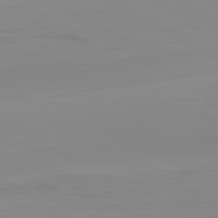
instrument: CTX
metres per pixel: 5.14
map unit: lApd
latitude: 80.3089
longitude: -90.5735
